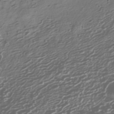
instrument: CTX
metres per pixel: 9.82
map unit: HNhu
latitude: -41.8233
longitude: 99.0675
